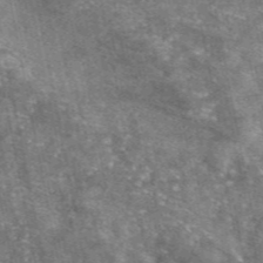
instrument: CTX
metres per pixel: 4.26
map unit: eAb
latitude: 47.3482
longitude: 121.8233
